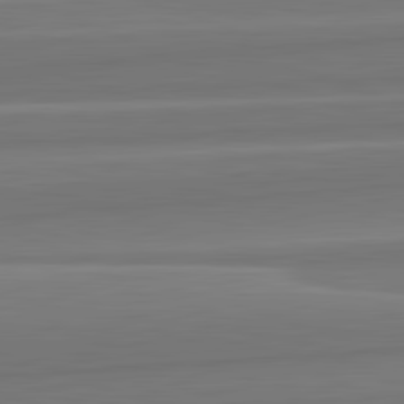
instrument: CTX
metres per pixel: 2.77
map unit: lApd
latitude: 82.6112
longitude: 168.5384
